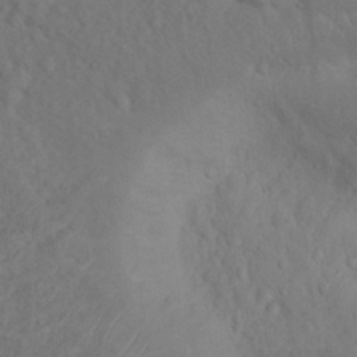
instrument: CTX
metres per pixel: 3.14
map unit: Nhu
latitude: 12.6491
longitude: -28.2522
